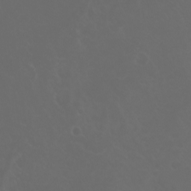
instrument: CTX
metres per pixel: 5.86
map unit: Nhu
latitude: -7.5210
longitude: -73.7072
